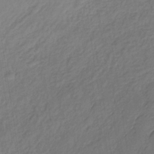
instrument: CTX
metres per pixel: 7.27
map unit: lHb
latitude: -35.6533
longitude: 71.2943
